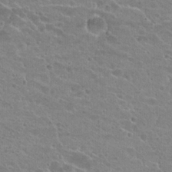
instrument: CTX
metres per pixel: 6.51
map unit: Hto
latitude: 23.5371
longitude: -43.6127
